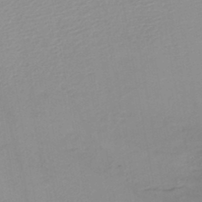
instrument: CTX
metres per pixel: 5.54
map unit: HNb
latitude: -44.9731
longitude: -42.7813
